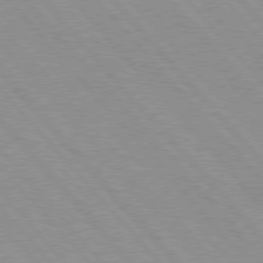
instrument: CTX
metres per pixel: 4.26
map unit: Hpe
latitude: 76.0633
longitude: -126.1578
